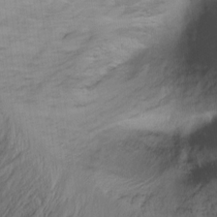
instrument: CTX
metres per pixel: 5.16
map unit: Ht
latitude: -15.2376
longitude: -41.8205
